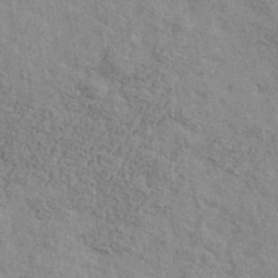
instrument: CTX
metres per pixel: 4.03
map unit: Ave
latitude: 41.9528
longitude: -109.5560
